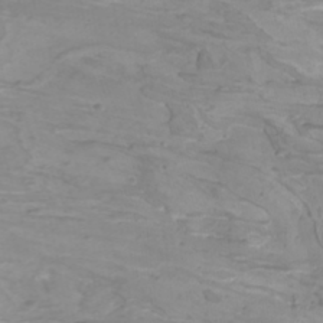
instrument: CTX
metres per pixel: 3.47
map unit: Htu
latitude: -10.3684
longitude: -74.9703
